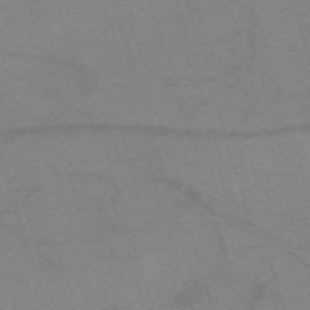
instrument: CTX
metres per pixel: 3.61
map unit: eHh
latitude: -61.9556
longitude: 54.5007
